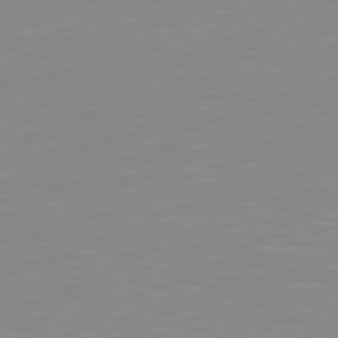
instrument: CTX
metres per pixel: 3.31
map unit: Hpe
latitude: 78.5924
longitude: -172.6112
